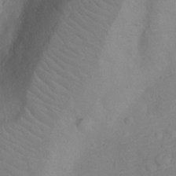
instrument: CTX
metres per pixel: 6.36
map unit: Ht
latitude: -9.6533
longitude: -23.3104
